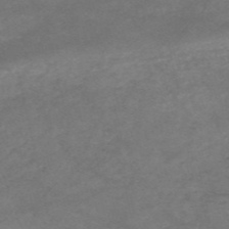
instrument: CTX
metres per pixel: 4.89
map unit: HNb
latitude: -55.1620
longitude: -45.0269
